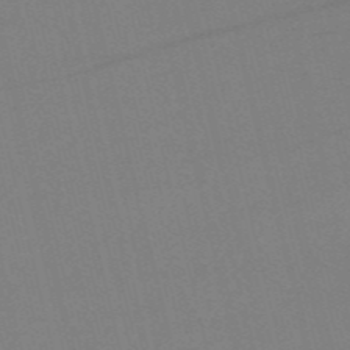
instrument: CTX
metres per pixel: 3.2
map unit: HNb
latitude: -55.6911
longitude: -41.5182
